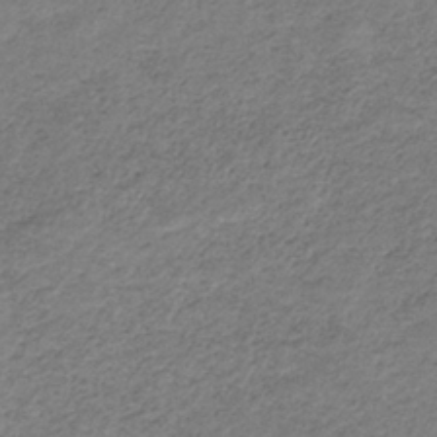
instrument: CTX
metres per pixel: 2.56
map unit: HNb
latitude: -33.7289
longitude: 61.3699
